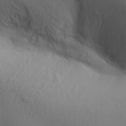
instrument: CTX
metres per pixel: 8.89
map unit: Aa
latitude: 31.4427
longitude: -146.1389
